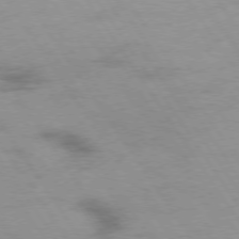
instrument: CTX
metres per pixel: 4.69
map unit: Hpe
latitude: 74.0444
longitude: -142.4979
